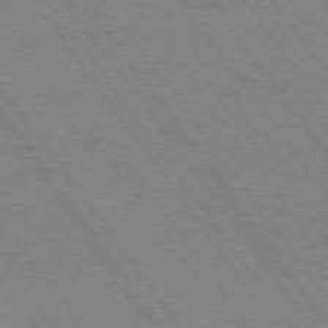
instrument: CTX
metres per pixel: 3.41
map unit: Hpe
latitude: 74.4034
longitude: -139.3482
